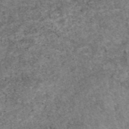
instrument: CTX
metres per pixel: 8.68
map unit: eAb
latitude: 47.0270
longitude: 118.9164
